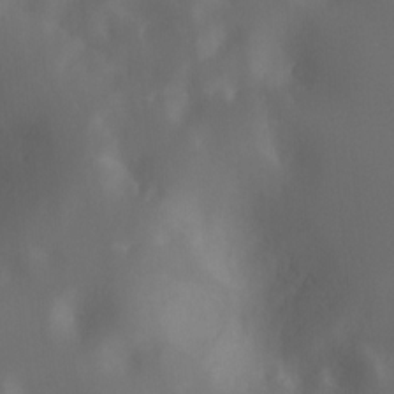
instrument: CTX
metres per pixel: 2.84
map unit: Nhu
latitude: -13.0675
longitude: -72.2712
